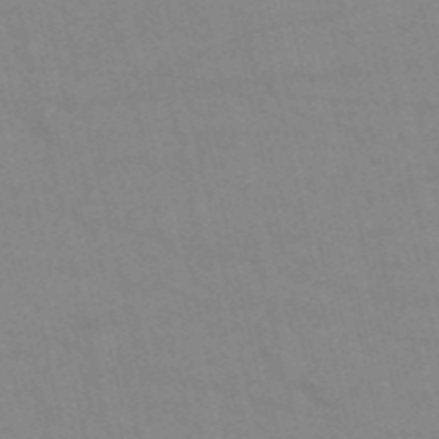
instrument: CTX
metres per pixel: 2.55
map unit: HNb
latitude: -52.9352
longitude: -44.8569
